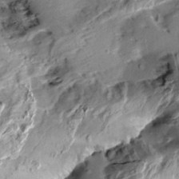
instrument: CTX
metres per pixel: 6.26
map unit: Aa
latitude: 10.8002
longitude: -142.7246
